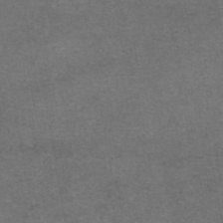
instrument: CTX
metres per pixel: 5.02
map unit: eAb
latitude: 47.3482
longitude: 104.5573
